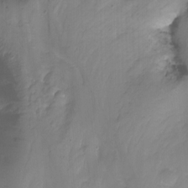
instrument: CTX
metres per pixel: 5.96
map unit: Nhu
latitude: -12.6519
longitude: -60.5923
